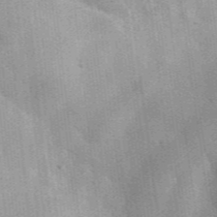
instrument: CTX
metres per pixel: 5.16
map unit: lHvf
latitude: 35.8772
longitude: -90.4412
